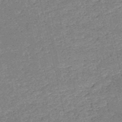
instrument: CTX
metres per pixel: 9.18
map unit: HNb
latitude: -53.0675
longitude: -40.2522
